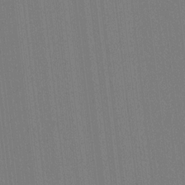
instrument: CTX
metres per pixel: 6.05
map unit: lAvf
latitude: 8.2901
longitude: 164.6519
